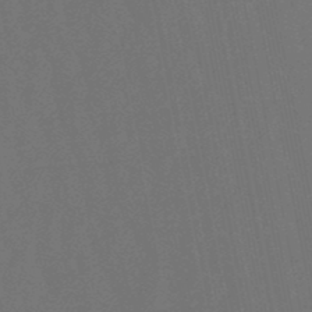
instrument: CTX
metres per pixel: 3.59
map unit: lHb
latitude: -47.8989
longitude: 80.5196
